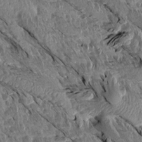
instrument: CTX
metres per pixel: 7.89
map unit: Aa
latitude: 14.3279
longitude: -143.9339
